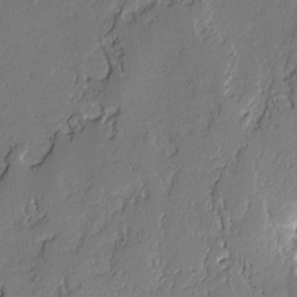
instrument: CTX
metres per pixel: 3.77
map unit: lAvf
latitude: -1.5777
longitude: -108.2711
